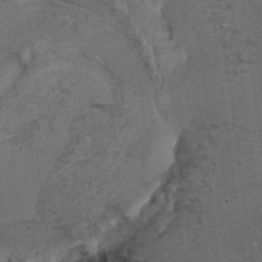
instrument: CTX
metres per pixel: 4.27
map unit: HNhu
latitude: 6.0633
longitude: 0.4251
